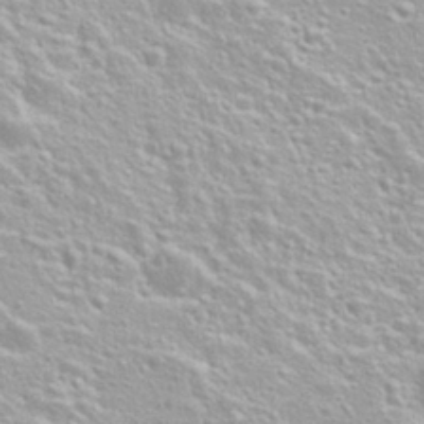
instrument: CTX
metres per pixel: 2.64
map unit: Nhu
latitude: 28.4601
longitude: -51.6693
